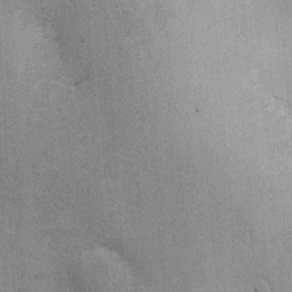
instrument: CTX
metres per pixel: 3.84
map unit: Ht
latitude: -0.8786
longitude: -15.5372
